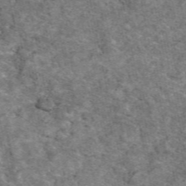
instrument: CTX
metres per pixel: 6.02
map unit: eAb
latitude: 48.7435
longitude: 114.4251
